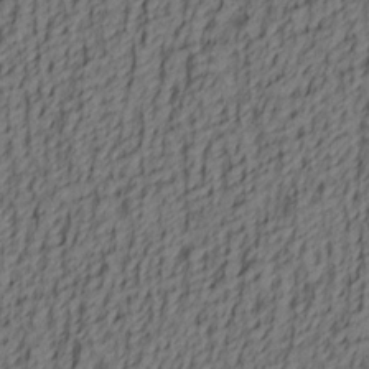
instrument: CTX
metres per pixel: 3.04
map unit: lAa
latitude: 4.4412
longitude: -114.3845
